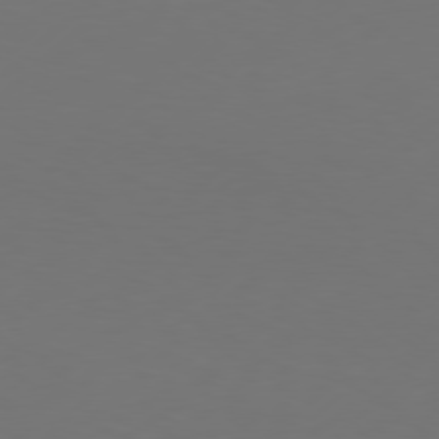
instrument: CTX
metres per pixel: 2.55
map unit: Hpe
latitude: 76.8758
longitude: -131.8017
